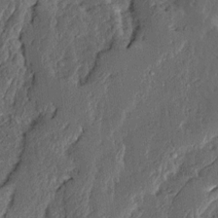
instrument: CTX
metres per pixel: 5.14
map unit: Ave
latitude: 13.9528
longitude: -136.6869
